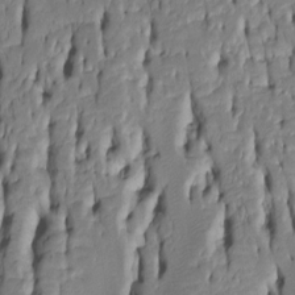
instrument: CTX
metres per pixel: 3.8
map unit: Htu
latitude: -5.3698
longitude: 151.0297
